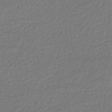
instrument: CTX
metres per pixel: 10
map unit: HNhu
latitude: -43.6532
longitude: 104.7652
